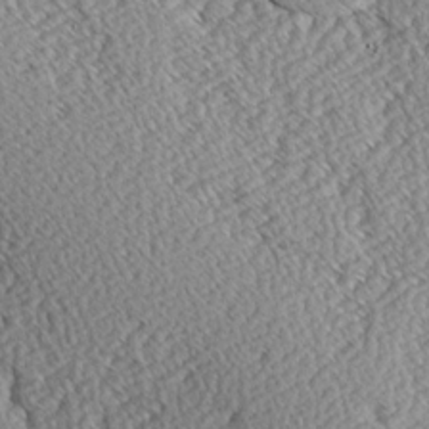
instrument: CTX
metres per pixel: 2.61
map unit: Hve
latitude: 3.2537
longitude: -123.4426
